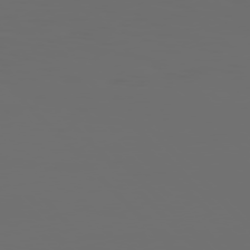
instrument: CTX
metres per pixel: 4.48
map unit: Hpe
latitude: 76.3278
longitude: -140.8191
